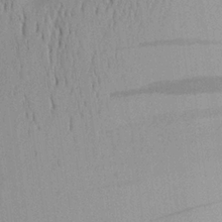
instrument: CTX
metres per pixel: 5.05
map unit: Aa
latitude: 21.9717
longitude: -144.8191
